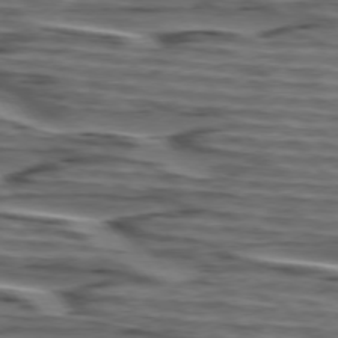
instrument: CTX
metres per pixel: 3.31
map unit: lApd
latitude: 75.3671
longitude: -71.6505
